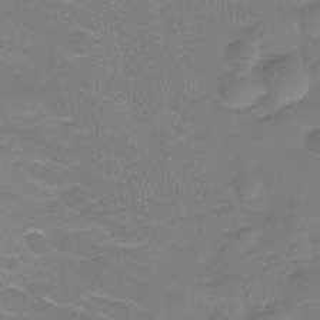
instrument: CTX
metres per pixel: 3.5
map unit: Hve
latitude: -30.2172
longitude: 95.5399
